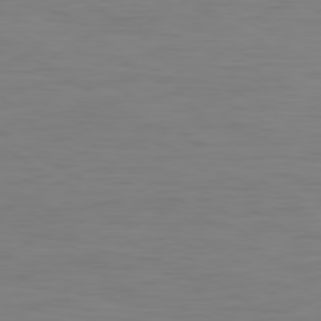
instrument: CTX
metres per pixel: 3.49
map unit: Ap
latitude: -79.3887
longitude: -78.3090
